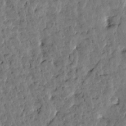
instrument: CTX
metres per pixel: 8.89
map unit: Htu
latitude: 0.4790
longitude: -179.9339
